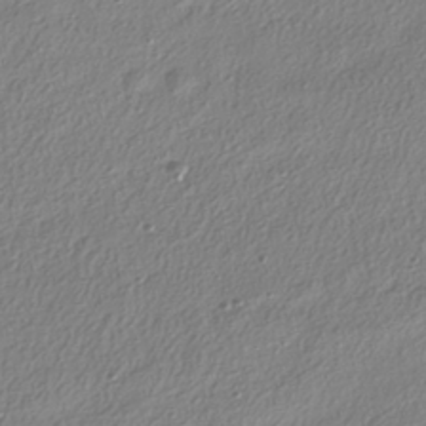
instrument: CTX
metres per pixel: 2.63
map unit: HNhu
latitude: -39.3888
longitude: 101.6343
